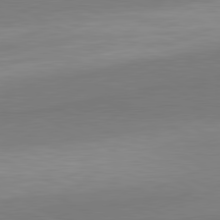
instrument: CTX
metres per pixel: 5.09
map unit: lApd
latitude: 81.1214
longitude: 157.1998
